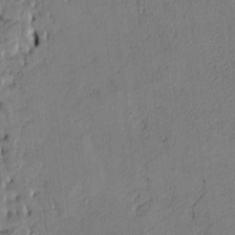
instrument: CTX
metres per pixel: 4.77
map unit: Htu
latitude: 3.4426
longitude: 151.8233
